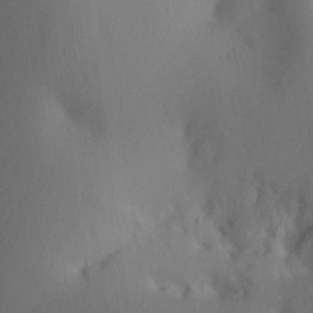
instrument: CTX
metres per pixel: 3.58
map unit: Aa
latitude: 22.5357
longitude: -145.7638
